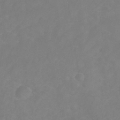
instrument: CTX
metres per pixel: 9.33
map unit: HNb
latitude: -31.0108
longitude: 63.8233
